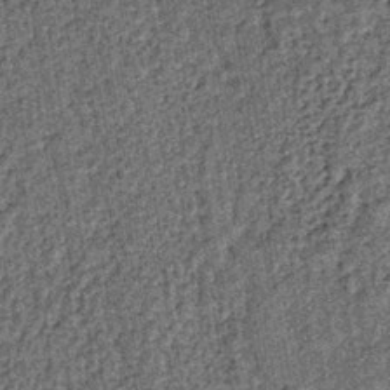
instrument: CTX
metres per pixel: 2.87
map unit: lHb
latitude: -39.6911
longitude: 64.3495
